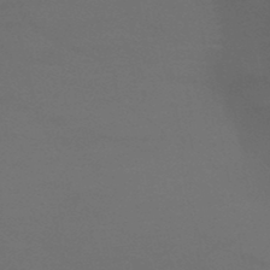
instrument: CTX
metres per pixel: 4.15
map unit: lHb
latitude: -39.7856
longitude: 73.4076
